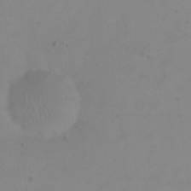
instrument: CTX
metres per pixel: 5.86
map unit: eHh
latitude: 23.4804
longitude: -65.8772
